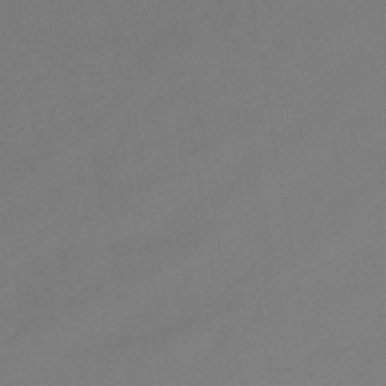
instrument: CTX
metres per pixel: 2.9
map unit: lHb
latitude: -46.4062
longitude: 67.3699
